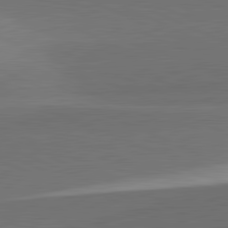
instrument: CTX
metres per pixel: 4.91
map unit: lApd
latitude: 81.7450
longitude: 138.9731
